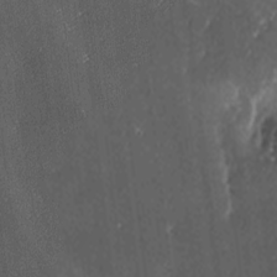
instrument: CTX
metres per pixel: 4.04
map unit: lAa
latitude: -6.1794
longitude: -124.8380
